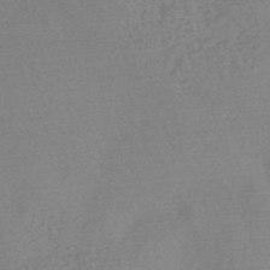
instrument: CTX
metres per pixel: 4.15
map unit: HNhu
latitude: -45.6533
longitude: 91.9178
